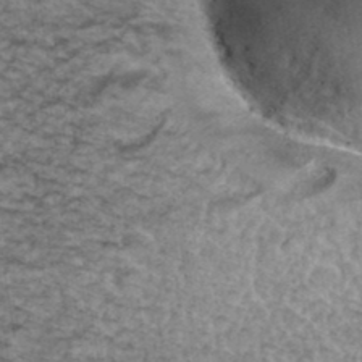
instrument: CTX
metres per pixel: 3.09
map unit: Hto
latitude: 37.5182
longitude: -46.6680
